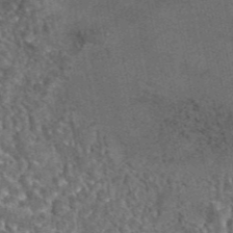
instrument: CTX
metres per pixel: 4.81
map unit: eAb
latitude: 43.0836
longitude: 105.3131
